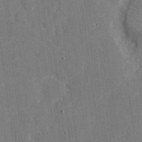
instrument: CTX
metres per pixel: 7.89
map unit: eHh
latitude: 7.1025
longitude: -68.0444
